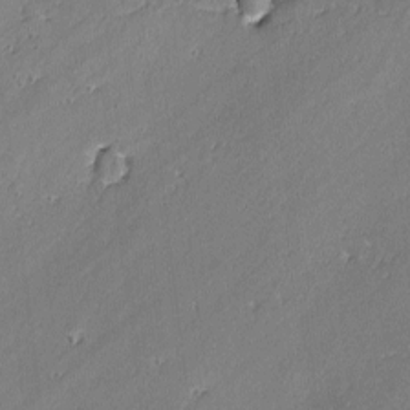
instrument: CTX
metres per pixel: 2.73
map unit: lAvf
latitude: -2.5195
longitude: -106.3656
